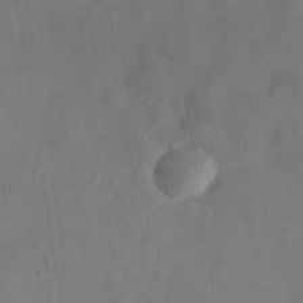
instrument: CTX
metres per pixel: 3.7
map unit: eHh
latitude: 29.9150
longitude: -73.8584
